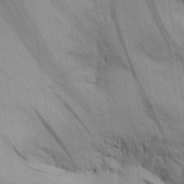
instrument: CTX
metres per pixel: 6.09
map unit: Aa
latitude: 27.1592
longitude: -134.4979
